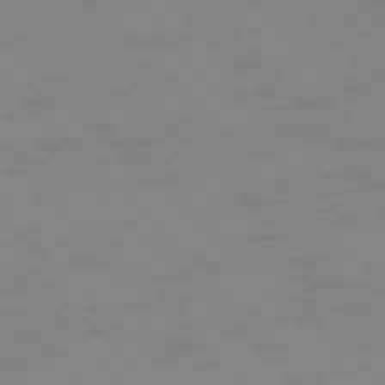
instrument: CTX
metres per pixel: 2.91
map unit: Ap
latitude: -77.2376
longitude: -69.4427
